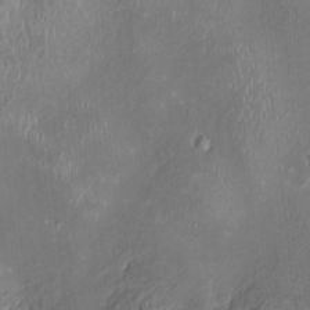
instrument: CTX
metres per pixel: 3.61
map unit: HNhu
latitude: 1.0269
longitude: -6.7435
